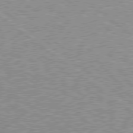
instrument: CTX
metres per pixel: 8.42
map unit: Hpe
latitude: 78.5924
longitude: -171.3293
